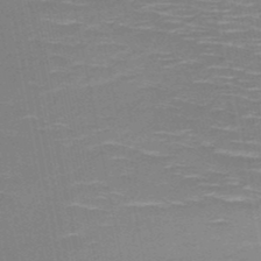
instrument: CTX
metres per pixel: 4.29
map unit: HNb
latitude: -51.0864
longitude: -45.5182
